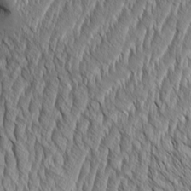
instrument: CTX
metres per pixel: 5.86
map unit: Aa
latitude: 8.9136
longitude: -129.2915
